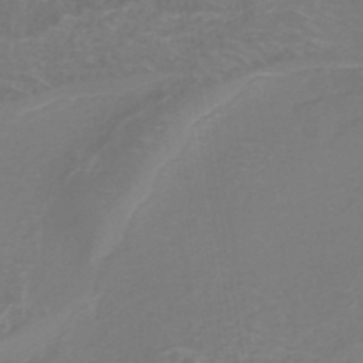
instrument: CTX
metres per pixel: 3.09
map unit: Nhe
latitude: -45.3888
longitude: 153.0864
